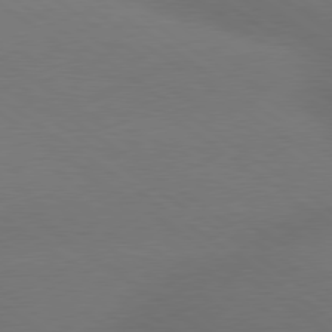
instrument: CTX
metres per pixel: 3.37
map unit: lApd
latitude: 79.1214
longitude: -151.8772
